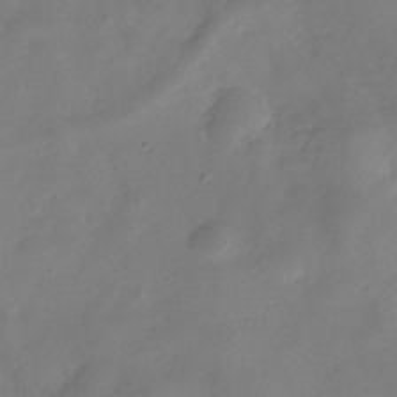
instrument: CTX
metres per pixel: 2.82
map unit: Hve
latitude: -31.7099
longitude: 95.0297
